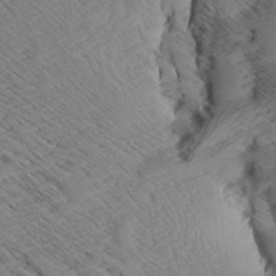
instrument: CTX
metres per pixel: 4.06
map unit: Aa
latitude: 8.7246
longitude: -140.4223
